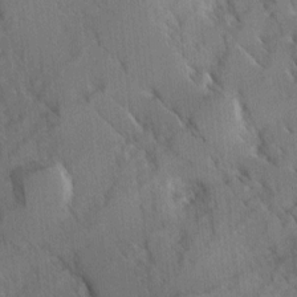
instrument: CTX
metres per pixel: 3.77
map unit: Ave
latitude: 8.4601
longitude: -103.8961
